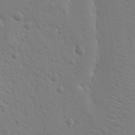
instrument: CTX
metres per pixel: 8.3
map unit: Nhu
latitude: 15.7450
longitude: -78.2901
